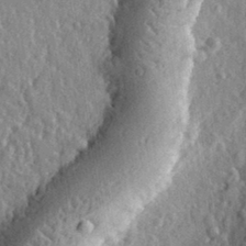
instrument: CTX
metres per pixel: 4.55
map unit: eHh
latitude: 32.4979
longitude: -79.8773
